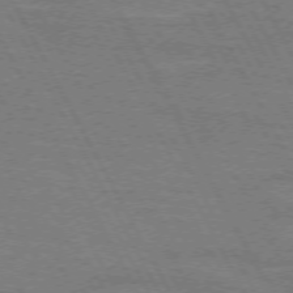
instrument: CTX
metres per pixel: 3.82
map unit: lApd
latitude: 71.5938
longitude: -55.1025
